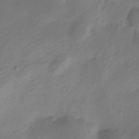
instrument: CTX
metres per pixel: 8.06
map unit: Nve
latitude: -20.3873
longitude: 108.2173
